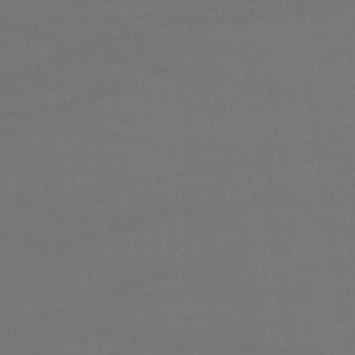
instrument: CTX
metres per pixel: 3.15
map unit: lHb
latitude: -46.8030
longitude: 67.7100
